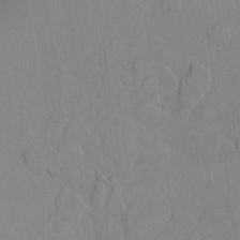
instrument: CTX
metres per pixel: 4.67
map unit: Aa
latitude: 24.5923
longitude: -128.8569
